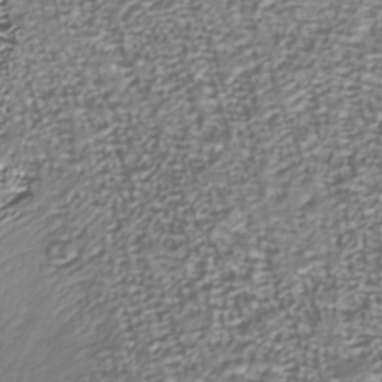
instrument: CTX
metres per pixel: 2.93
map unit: Nhu
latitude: -38.6897
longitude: -82.0633
